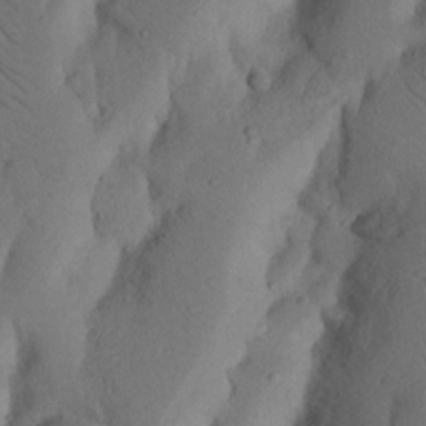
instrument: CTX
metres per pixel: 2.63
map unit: Nhu
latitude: 19.6127
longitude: -75.8205
